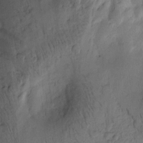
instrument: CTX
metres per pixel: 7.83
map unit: Htu
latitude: 2.2711
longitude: -178.8758
